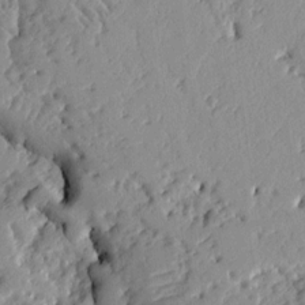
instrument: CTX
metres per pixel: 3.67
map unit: Ht
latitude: 9.2159
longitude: -77.5749
